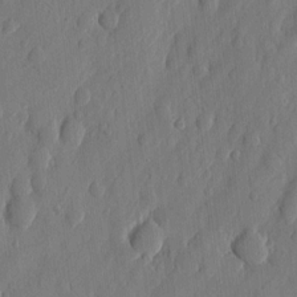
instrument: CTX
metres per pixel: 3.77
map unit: eHh
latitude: 7.0836
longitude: -73.7261
